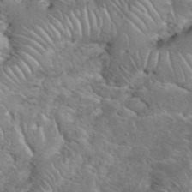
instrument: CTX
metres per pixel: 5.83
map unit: eHh
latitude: 35.2914
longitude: -65.3293
